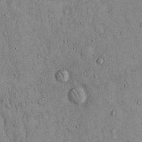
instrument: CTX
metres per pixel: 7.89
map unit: Hto
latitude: 12.8569
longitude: -58.1200
